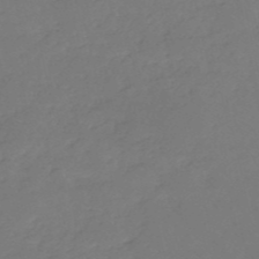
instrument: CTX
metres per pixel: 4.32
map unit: eHh
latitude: -52.8219
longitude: -25.2348
